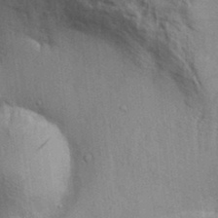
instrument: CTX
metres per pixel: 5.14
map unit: Aa
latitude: 30.6113
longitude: -135.4615
